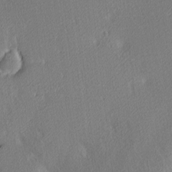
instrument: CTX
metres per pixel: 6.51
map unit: lAa
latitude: 3.2537
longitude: -116.3278
